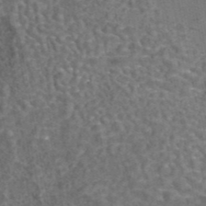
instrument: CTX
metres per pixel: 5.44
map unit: eAb
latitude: 43.3671
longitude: 106.6708
